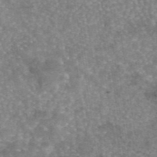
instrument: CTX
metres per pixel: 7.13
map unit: eAb
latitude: 45.7827
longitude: 105.4643
